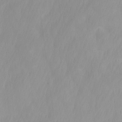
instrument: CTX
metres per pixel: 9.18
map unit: Ave
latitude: 13.0459
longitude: -105.7261
